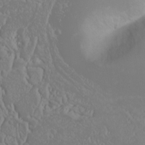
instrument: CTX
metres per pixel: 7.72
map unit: Nhu
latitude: -0.1039
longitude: -79.5182
